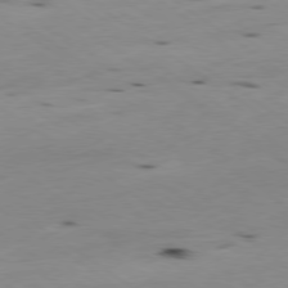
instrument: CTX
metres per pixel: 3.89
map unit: Ap
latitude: -79.2376
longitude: -101.2915
